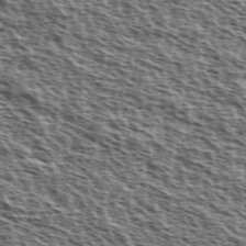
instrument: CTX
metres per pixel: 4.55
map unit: Ave
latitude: 37.9528
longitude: -110.8758
